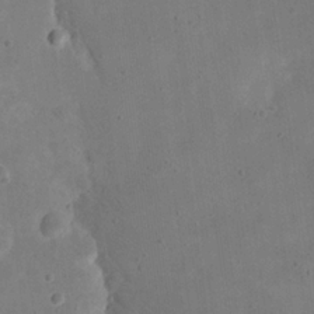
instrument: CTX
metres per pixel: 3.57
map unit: eHh
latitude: 20.2334
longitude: -64.8191
